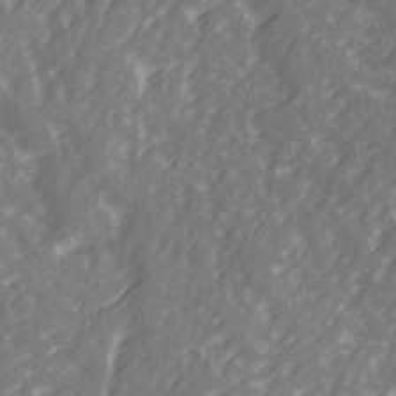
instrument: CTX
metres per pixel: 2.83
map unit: Ave
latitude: 21.4049
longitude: -132.3656
